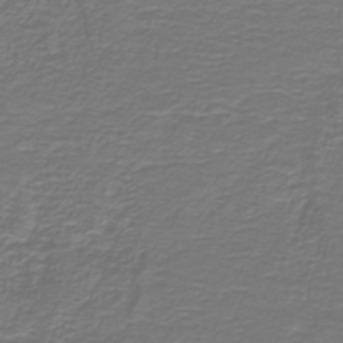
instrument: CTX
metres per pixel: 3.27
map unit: lHb
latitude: -42.8408
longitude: 57.2565
